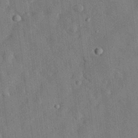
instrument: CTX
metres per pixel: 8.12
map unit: eHh
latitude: 30.1956
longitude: -77.2159
